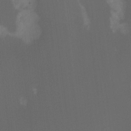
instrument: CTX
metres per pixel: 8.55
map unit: Hto
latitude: -6.6896
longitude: -49.5560
